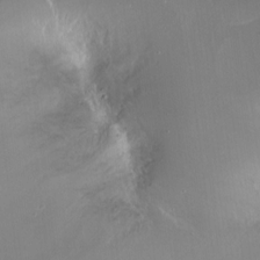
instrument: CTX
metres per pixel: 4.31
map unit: Ht
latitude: -14.9920
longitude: -41.3670
